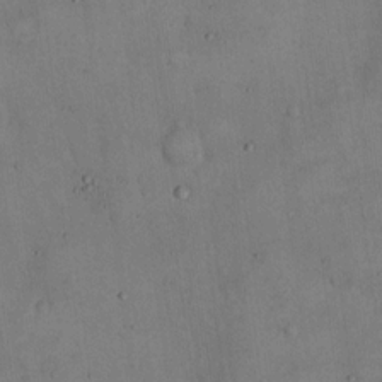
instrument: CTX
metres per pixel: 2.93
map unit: Hto
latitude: 15.0648
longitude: -60.2144
